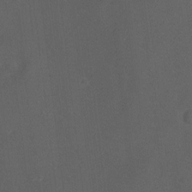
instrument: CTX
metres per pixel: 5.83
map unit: Ht
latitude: 0.5168
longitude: -36.7435
